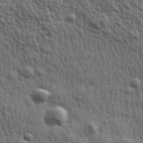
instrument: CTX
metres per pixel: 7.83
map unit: Hve
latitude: 31.7639
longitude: 150.2739
